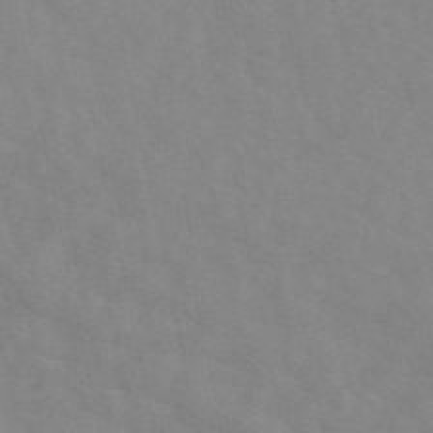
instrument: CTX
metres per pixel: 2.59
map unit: eAb
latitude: 50.1766
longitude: 117.9367
